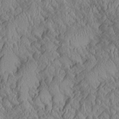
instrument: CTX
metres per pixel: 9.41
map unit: Aa
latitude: 26.8380
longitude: -133.2537
